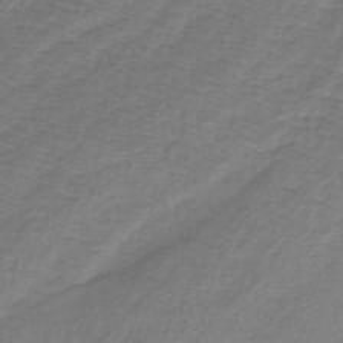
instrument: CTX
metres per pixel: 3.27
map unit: lHb
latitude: -41.4643
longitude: 60.0283
